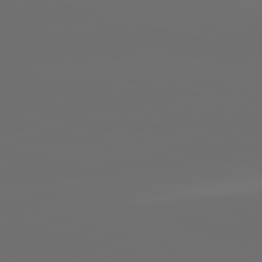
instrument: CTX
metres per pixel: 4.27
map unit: lApd
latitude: 83.5938
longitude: -131.5560
